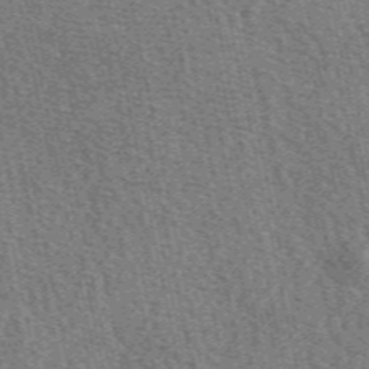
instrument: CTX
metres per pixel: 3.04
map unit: eAb
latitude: 50.4601
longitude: 113.4266
